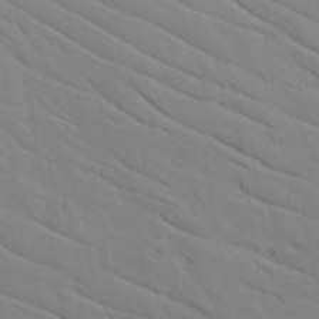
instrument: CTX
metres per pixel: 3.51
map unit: lAvf
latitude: 16.1767
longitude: -125.6693
